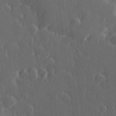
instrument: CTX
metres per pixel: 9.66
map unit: Hve
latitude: 26.6491
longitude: 146.1228
